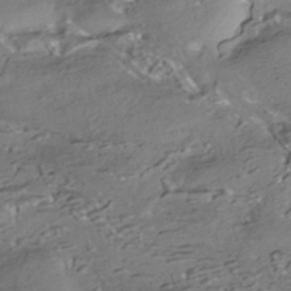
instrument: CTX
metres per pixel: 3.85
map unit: HNhu
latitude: -42.5195
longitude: 103.8045
